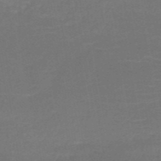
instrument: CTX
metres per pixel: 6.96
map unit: HNb
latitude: -51.5588
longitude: -48.5735
